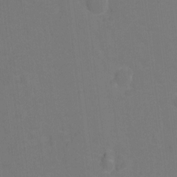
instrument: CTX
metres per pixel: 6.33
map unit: Hto
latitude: -0.9731
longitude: -34.5734
